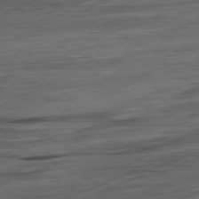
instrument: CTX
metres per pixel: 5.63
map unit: Ap
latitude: -81.3888
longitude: -68.5357
